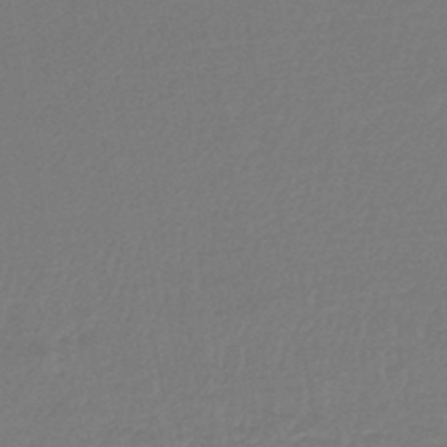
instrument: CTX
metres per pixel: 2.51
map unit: lHb
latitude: -45.3510
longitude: 60.2362
